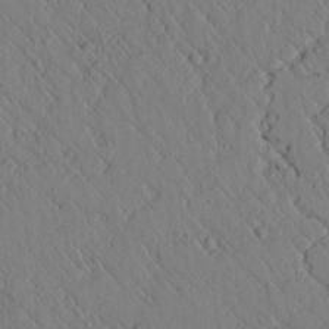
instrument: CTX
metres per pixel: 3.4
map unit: lAvf
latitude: 6.7624
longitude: 159.4076
